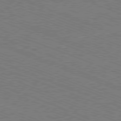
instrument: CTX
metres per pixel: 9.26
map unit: Ap
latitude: -81.2943
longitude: -74.9514
